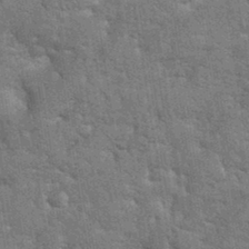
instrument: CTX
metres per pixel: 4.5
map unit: eHh
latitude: 34.8380
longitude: -65.4615
